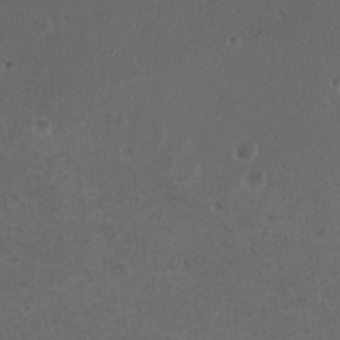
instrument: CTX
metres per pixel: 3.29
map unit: eHh
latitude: -9.3132
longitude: -69.3292
